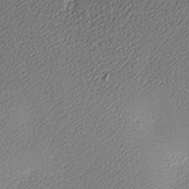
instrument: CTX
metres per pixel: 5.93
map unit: lAa
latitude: -10.1417
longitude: -127.0270
